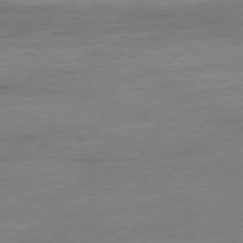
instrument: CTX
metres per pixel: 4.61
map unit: Ap
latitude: -77.8800
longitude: -88.4034
